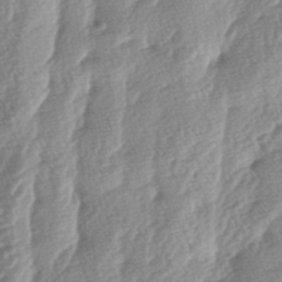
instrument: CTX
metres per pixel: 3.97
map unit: lAa
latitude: -5.1620
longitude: -129.9717
